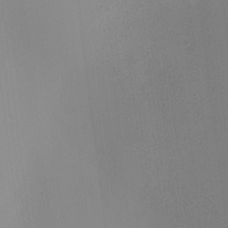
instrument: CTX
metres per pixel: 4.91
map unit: HNhu
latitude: 7.5749
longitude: 8.8219
